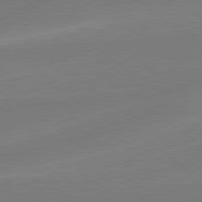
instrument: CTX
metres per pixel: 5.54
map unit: lApd
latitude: 78.9325
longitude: -142.4790
